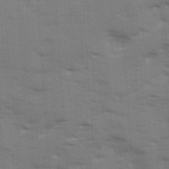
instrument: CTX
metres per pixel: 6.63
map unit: Ave
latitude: 13.0270
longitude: -102.4601
